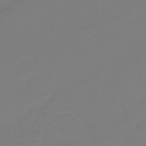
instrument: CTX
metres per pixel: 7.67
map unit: eHb
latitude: -46.9919
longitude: 86.2740
